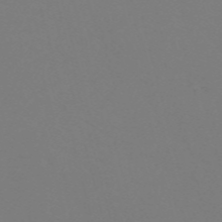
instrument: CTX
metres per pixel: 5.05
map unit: Nve
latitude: -58.3495
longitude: 60.0850
